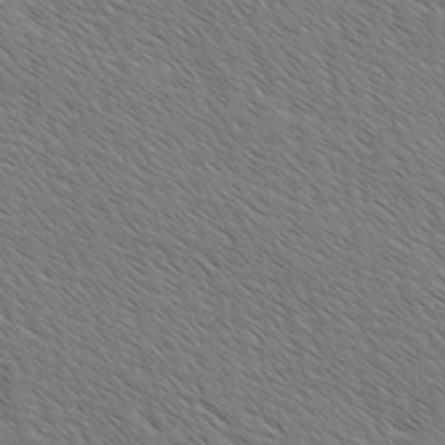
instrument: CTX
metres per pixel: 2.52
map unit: lAvf
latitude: -2.4062
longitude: -113.4426
